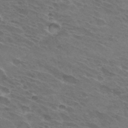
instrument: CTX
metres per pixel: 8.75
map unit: Hto
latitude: 32.3845
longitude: -43.7072
